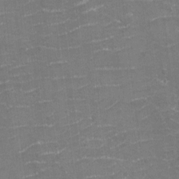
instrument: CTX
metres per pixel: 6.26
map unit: eHh
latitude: -3.8611
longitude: -75.7450
